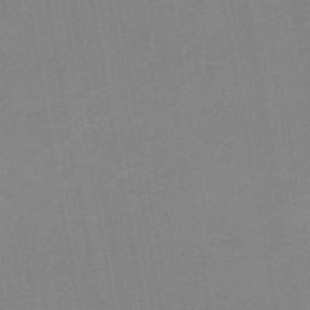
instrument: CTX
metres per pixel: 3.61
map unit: HNb
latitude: -50.8786
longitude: -51.5371
